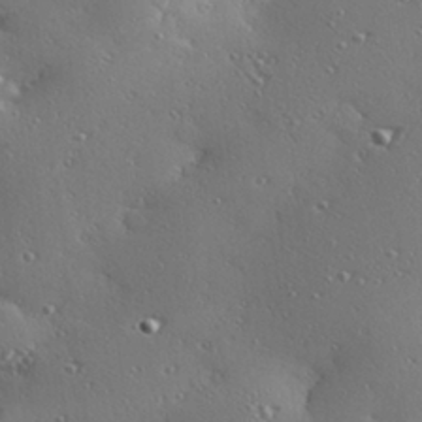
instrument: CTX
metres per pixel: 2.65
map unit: Hve
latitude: 28.2333
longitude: -91.6883
